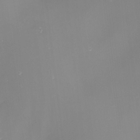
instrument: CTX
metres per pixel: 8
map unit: Nhu
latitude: -9.5399
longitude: -77.7260
